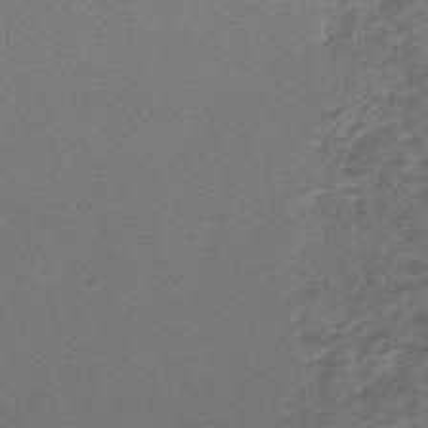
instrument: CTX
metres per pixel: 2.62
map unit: lHb
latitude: -45.6911
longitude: 71.5399
